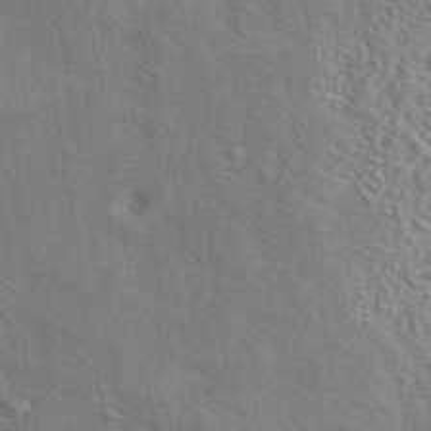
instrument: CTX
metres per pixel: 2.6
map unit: eAb
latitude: 42.9703
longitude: 113.3888
